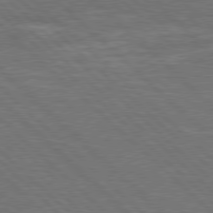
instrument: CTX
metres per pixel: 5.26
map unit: Hpe
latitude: 78.0255
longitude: -151.8205
